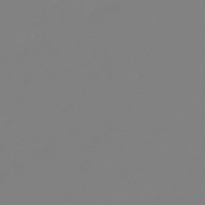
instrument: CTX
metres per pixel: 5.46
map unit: lHb
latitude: -49.5777
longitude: 81.8989
